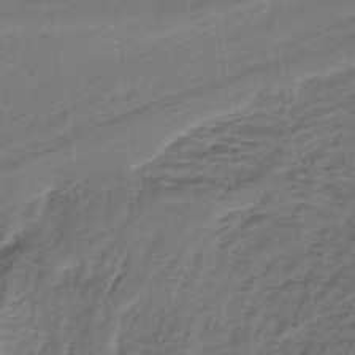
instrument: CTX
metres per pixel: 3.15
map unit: HNb
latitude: -35.6911
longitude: 57.6155
